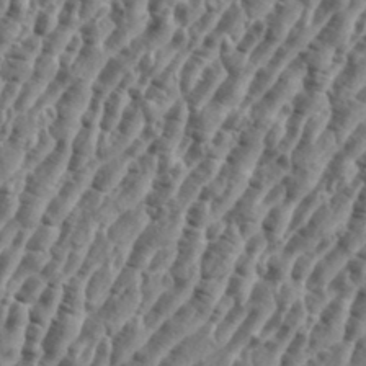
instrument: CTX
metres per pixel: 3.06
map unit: eHh
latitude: 36.2523
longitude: -135.8016
